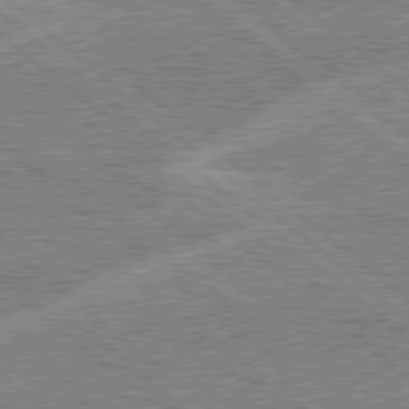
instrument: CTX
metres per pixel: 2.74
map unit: Hpe
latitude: 78.4034
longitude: -159.8772
